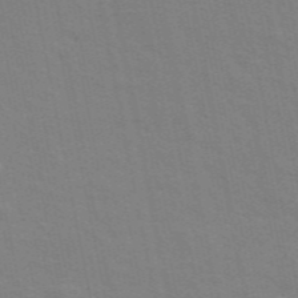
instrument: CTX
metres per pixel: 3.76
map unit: ANa
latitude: 49.0458
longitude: -74.8002
